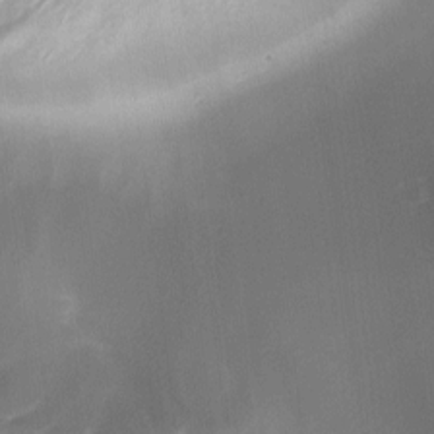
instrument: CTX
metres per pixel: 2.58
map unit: Ave
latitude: -8.3117
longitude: -122.9136
